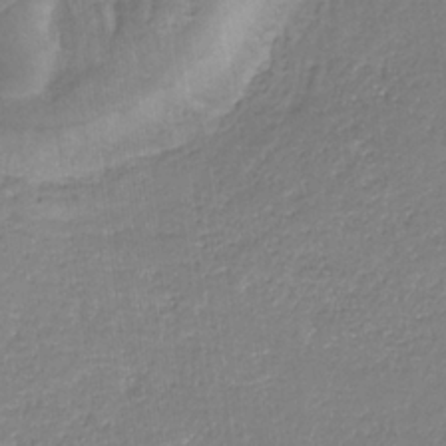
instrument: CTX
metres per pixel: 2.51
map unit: eHb
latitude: -31.9556
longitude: 67.3321
